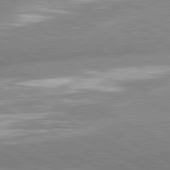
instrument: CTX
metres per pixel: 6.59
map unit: lApd
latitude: 81.3671
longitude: -163.8773
